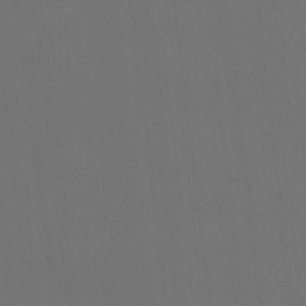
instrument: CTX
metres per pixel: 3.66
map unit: Htu
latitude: -13.5588
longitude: -47.9339
